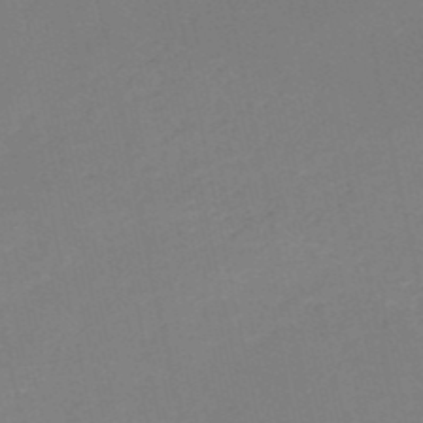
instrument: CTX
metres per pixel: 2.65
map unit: HNb
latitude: -50.9353
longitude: -52.3467
